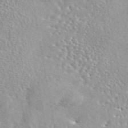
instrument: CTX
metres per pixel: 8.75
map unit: eAb
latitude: 44.7057
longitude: 114.0661
